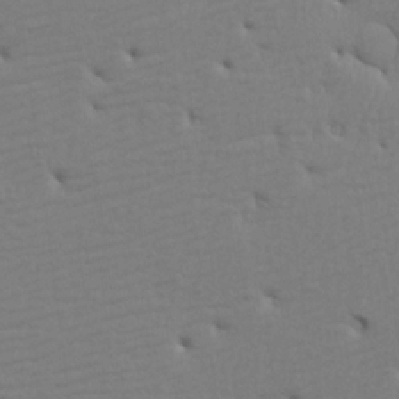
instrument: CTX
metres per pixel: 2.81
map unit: Aa
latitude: 15.5749
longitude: -141.2537
